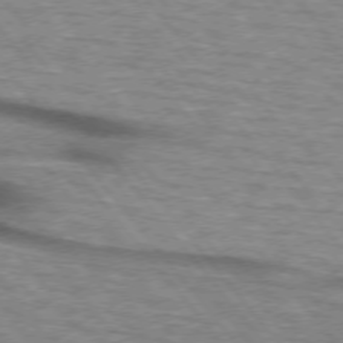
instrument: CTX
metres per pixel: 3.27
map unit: lApd
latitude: 73.4994
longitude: -72.0255
